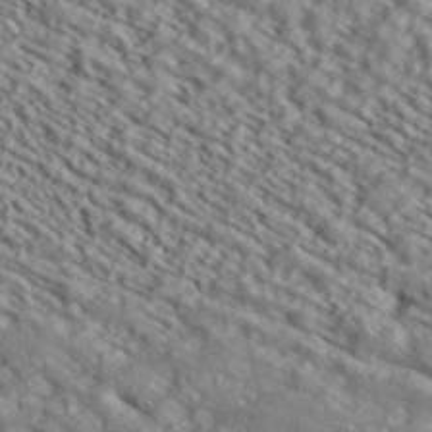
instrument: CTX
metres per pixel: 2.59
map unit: ANa
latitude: 39.9150
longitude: 30.7274
